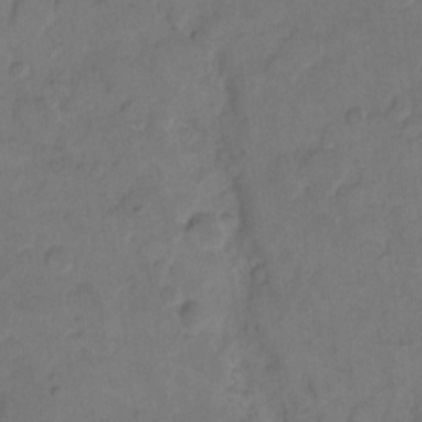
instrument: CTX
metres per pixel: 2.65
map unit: eHh
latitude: 12.4223
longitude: -65.6883
